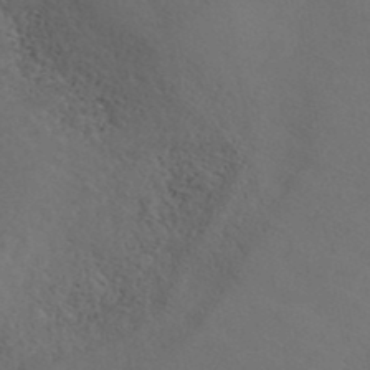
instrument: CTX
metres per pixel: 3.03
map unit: ANa
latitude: 39.6316
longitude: 21.1242
